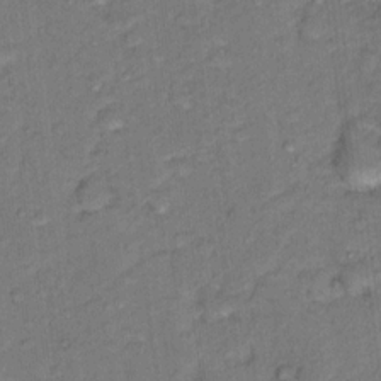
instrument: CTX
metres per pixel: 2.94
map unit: Hto
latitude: 15.4238
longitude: -31.3671
